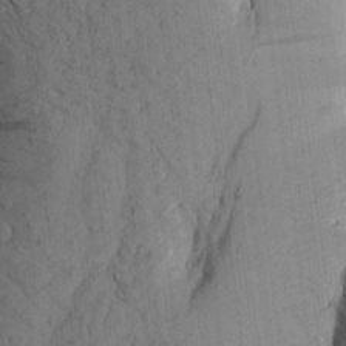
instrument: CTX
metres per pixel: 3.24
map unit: Aa
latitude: 15.7261
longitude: -146.9892
